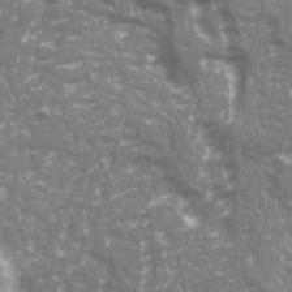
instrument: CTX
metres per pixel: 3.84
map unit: Ave
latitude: 20.8191
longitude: -132.6679
